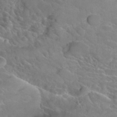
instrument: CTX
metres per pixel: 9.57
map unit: Hto
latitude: 36.1011
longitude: -47.1026
